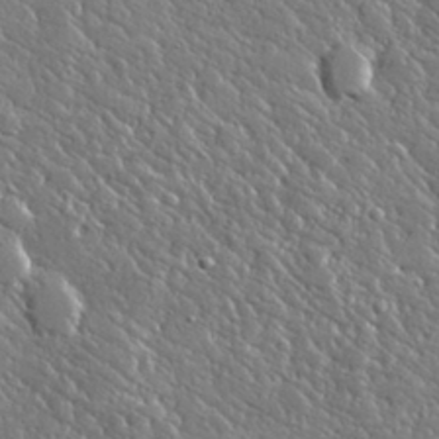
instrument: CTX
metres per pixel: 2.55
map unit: lHvf
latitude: 31.9717
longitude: -92.9702
